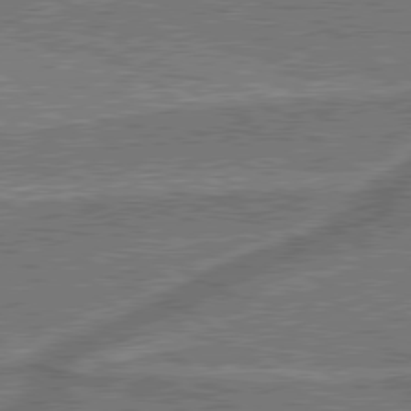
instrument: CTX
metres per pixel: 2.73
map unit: lApd
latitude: 79.5938
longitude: 174.4062
